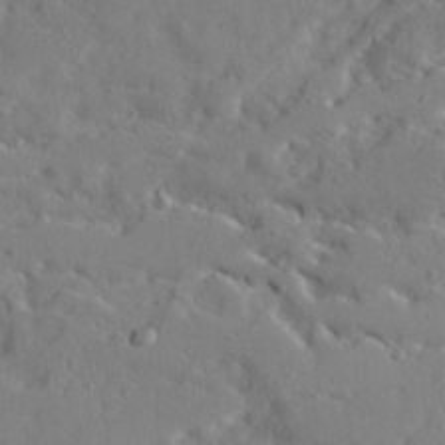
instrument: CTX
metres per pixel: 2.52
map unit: Ave
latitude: 22.2522
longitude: -130.8758
